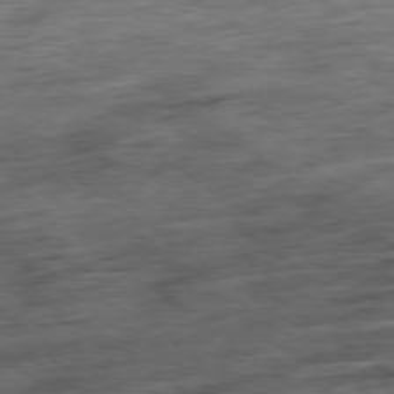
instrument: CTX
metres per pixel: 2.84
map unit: Ap
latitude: -79.2942
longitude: -49.2537
